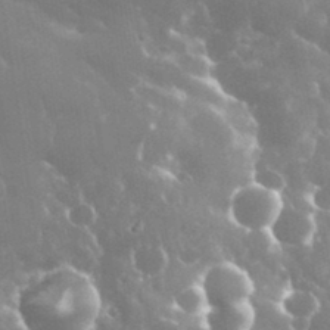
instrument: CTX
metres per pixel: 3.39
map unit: eHh
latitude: 35.3670
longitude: -58.7813
